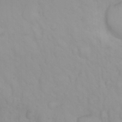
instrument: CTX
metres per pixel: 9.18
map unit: Nhu
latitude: 23.3293
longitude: -63.5749
